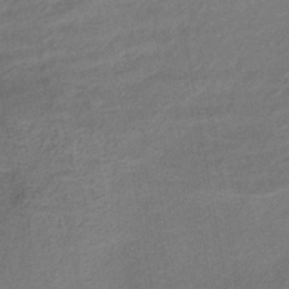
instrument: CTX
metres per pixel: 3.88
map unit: eHb
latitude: -41.9367
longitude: 84.2550
